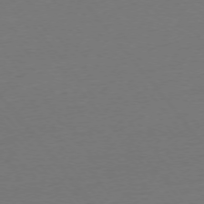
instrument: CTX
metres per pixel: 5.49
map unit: Ap
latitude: -75.5022
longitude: -93.9528
